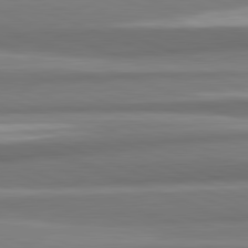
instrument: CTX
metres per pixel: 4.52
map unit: lApd
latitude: 82.2522
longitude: 178.2361
